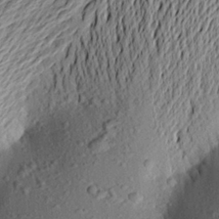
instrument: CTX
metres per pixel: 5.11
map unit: Aa
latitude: 22.8758
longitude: -149.7261
